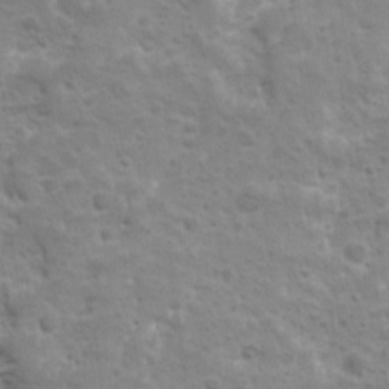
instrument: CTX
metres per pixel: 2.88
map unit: Ave
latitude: 10.3845
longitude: -104.6680
